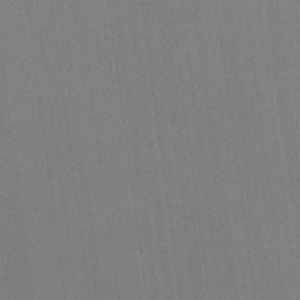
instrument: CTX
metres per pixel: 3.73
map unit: HNb
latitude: -35.3510
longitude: 54.5763
